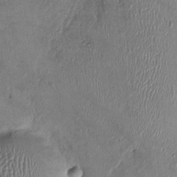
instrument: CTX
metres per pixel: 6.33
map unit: Ht
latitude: -1.3132
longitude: -14.0822
